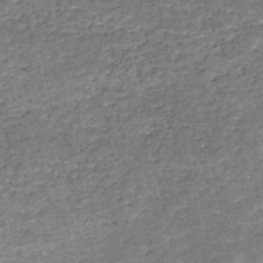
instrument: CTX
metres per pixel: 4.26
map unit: HNb
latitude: -51.4076
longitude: -49.4237
